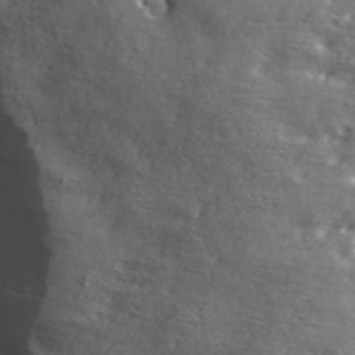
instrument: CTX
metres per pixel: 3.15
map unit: ANa
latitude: 40.1766
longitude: 20.0094
